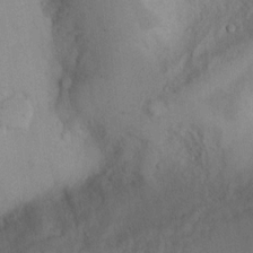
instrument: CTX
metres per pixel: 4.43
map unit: Nhu
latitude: 14.2901
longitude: -28.9891
